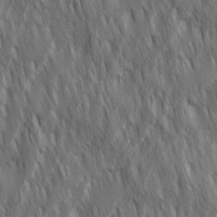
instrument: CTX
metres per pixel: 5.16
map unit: Ave
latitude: 15.6505
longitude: -134.7057
